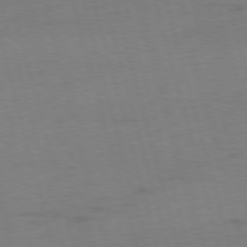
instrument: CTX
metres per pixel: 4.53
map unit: Ap
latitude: -75.8990
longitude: -74.1389
